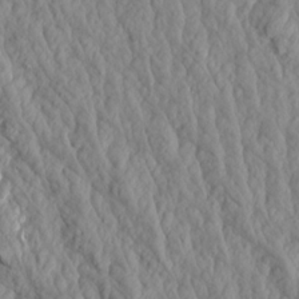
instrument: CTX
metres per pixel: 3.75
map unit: Aa
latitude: 17.9150
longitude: -146.3279
